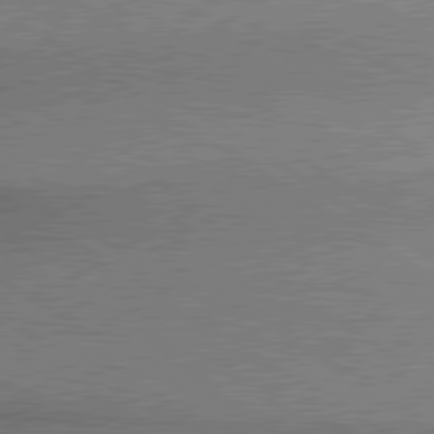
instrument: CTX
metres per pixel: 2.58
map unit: lApd
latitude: 80.1767
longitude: 165.3132
